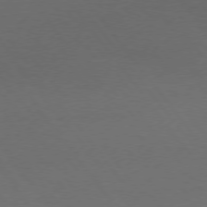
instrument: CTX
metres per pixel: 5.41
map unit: Hpe
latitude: 74.7435
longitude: -131.4049
